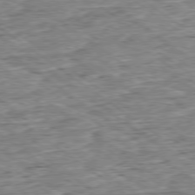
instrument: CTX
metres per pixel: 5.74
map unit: Ap
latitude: -79.1053
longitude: -85.7639
